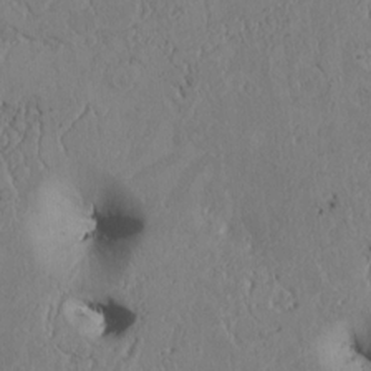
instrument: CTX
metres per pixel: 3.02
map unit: Htu
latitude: 3.1970
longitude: 147.8989
